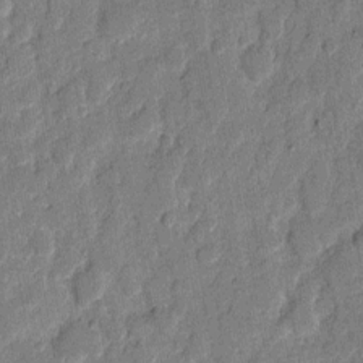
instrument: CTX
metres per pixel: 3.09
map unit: eHh
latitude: 9.3671
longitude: -66.4034
